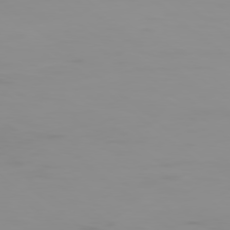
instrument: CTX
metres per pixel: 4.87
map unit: Ap
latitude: -79.3320
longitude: -71.4237
